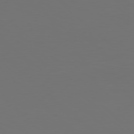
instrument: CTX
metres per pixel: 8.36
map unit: Hpe
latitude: 77.9528
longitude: -171.8772
